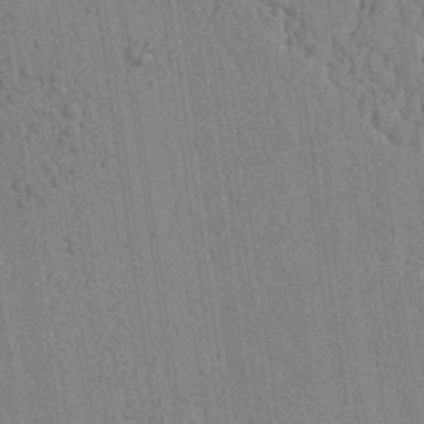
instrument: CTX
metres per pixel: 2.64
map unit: lAvf
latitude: 6.4412
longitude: 164.4440
